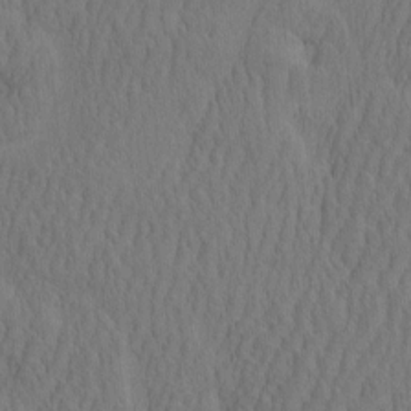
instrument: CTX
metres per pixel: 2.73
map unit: eHh
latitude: -2.3495
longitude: 15.7856
